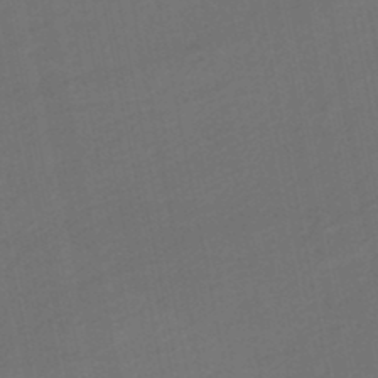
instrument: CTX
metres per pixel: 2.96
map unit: HNhu
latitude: -48.3496
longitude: 100.6707
